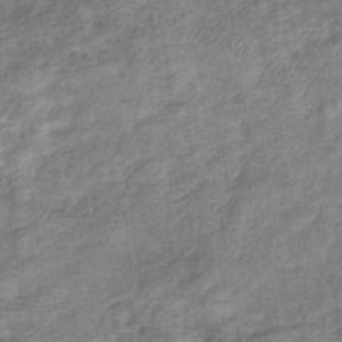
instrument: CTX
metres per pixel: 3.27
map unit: eHb
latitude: -37.4454
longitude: 79.0864
